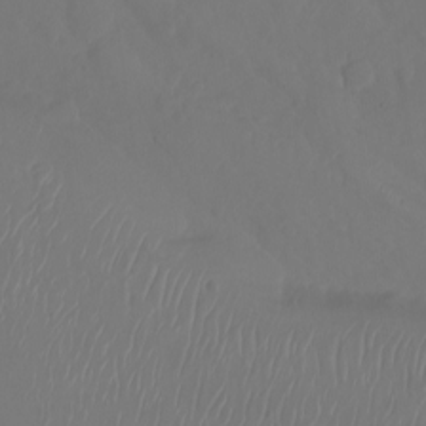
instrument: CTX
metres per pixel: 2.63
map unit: Nhu
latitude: -8.1228
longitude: -81.5560
